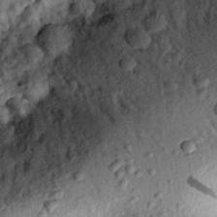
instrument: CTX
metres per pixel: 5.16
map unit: eHh
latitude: 24.7057
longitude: -78.6113
